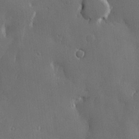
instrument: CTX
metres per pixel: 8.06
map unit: lHvf
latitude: 22.4223
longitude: 146.3684
